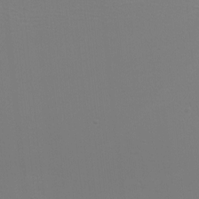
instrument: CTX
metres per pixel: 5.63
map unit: eHh
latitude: -5.9367
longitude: -83.5371
